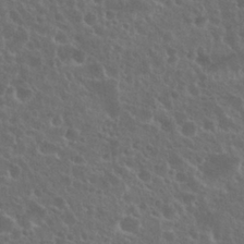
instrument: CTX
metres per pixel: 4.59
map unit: Nhu
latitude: 26.7246
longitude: -51.1970
